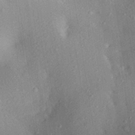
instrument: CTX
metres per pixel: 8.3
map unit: Aa
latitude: 28.5923
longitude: -145.7638
